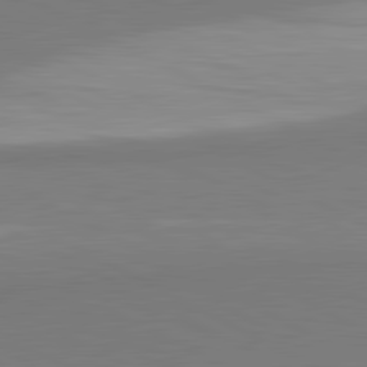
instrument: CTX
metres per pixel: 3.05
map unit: lApd
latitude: 81.6883
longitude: 159.0675
